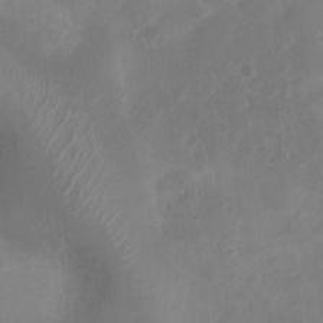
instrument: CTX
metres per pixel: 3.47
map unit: Nhu
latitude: 4.5168
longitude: -17.0836
